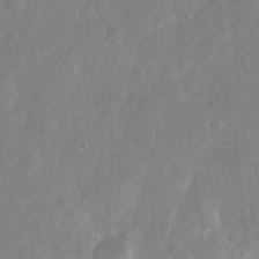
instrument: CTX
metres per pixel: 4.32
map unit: eHh
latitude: 12.1767
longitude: -68.1956
